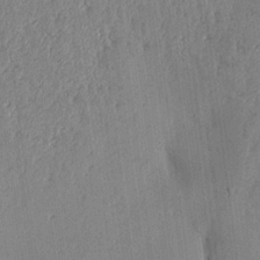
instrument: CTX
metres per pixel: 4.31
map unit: Aa
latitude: 16.6491
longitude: -148.0633
